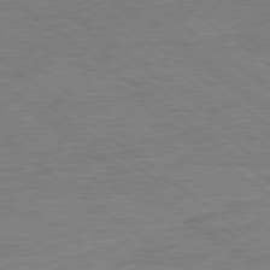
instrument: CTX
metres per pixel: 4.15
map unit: Ap
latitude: -80.3307
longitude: -81.2537
